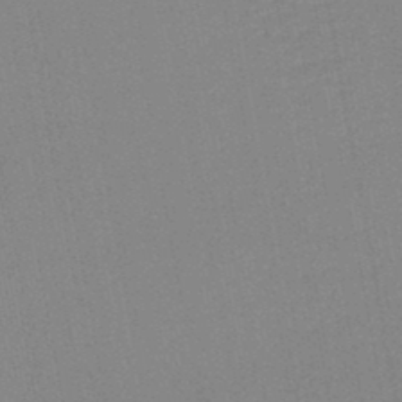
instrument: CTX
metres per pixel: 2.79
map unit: lHb
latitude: -45.7100
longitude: 78.4440
